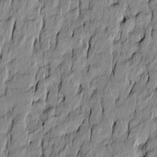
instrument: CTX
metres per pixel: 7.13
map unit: Htu
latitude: -9.9367
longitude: 176.5385
